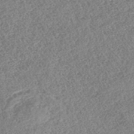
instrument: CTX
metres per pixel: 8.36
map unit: HNhu
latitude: -46.4629
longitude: 29.7289
